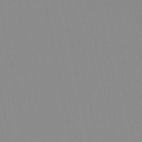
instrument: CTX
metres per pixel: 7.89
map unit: HNb
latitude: -45.1620
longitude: -43.3671
